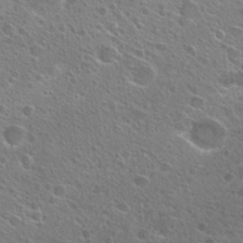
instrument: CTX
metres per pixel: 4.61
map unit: Hto
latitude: 25.2348
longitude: -45.3481
